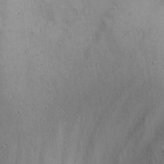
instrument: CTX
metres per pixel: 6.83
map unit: eHh
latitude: 22.1956
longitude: -68.0822
